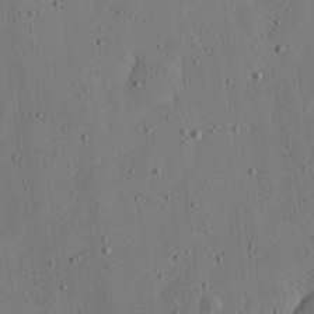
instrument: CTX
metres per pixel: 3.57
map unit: lHvf
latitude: 19.6316
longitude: -115.0836
